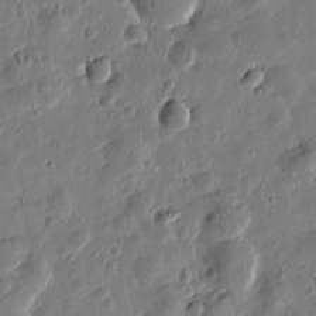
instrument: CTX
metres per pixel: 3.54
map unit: Htu
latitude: 0.3278
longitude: -177.8583
